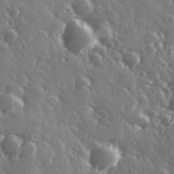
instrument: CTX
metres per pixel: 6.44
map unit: Hve
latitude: 27.6883
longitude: 147.1242
